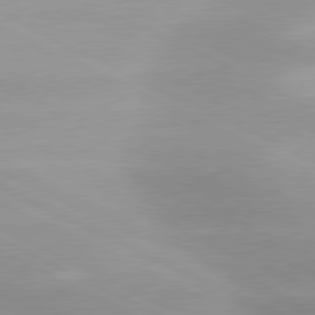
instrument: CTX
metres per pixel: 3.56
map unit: lApd
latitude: 79.8584
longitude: -120.2901
